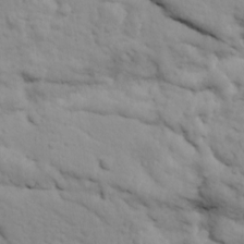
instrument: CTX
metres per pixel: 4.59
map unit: Ave
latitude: 18.5545
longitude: -133.1025
